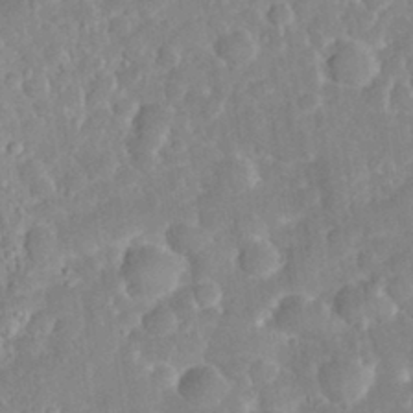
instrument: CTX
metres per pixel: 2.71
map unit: eHh
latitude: 32.0255
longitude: -59.9339
